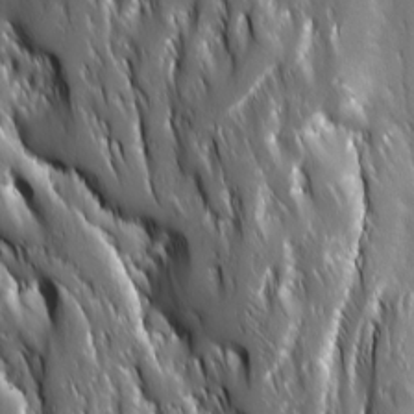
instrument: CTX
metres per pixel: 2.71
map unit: Ave
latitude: 15.4616
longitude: -133.2726
